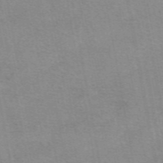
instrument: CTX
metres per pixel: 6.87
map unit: eAb
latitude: 49.0836
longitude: 105.3320
